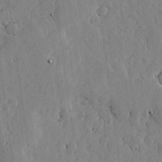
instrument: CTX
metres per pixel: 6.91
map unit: lHvf
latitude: 17.4993
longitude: -113.7827
